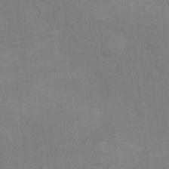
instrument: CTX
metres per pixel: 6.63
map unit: Nhu
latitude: 10.9514
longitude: -25.8772
